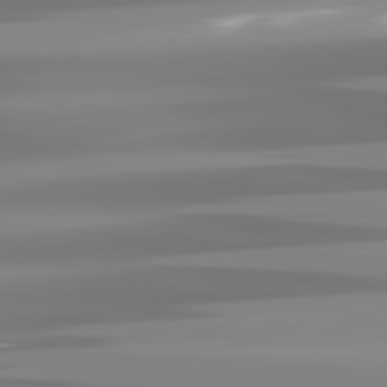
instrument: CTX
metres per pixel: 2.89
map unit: lApd
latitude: 82.0822
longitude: -139.0836
